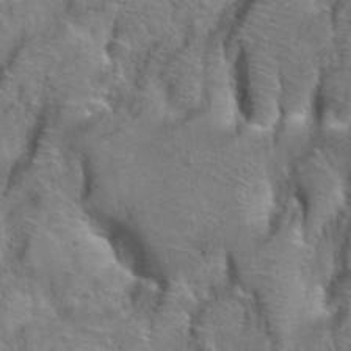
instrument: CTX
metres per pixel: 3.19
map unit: Hto
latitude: 38.3467
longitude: -44.9513
